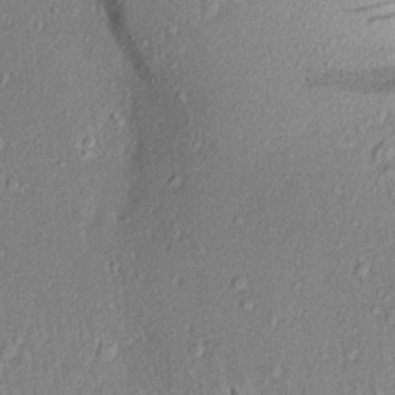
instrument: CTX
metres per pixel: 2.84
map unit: Aa
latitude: 19.0269
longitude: -143.0459
